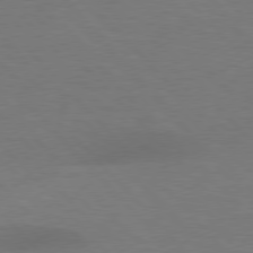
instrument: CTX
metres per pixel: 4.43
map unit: lApd
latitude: 77.3103
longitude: -58.8758
